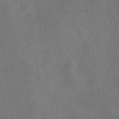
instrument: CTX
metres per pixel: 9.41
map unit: Nve
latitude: -24.9542
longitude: 107.7100
